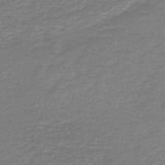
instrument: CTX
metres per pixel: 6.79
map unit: HNb
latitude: -47.0675
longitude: 52.5195
